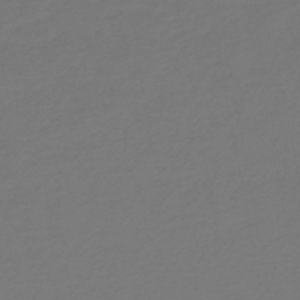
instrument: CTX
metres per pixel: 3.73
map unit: HNb
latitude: -47.5021
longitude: 57.1242
